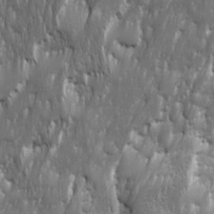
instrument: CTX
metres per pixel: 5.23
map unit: Ave
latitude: 15.6505
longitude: -134.8758
